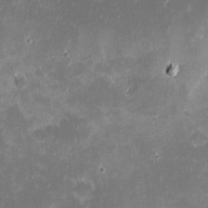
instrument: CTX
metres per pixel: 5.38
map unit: eHh
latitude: -1.2187
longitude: -85.8395
